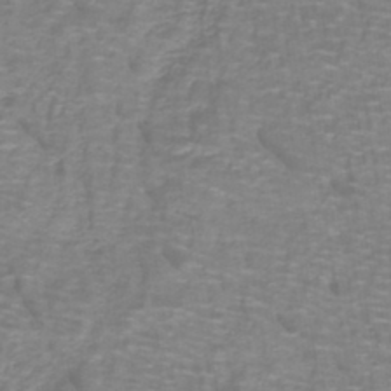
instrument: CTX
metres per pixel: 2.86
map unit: lHb
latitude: -42.0283
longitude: 55.2187
